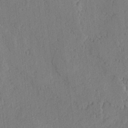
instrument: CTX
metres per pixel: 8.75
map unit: lAvf
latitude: -5.2376
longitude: -113.6694
